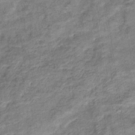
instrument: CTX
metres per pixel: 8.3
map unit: eHb
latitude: -37.6344
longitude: 77.6533
